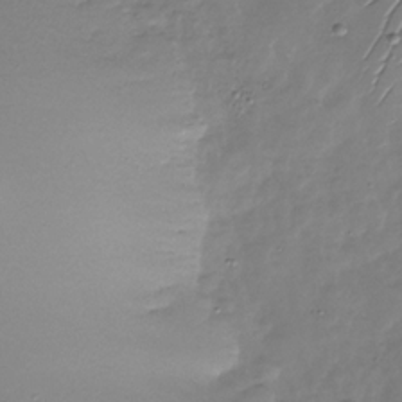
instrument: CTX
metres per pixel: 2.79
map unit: Nhu
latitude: -28.9920
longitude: -58.8191
